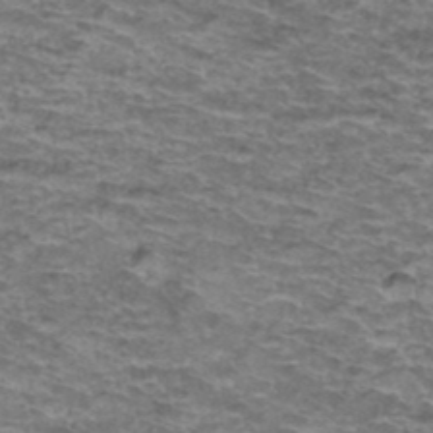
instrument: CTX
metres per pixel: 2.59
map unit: Hto
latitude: 38.3656
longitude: -43.2537
